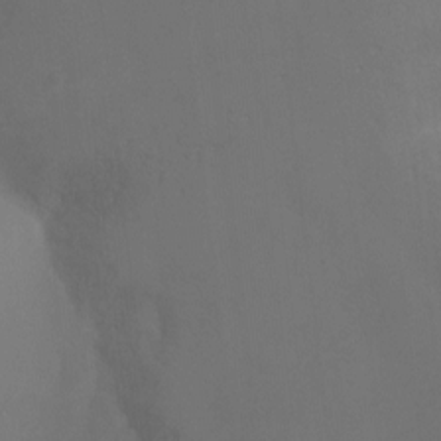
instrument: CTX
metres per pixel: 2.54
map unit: Ht
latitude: -4.8786
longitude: -28.8191
